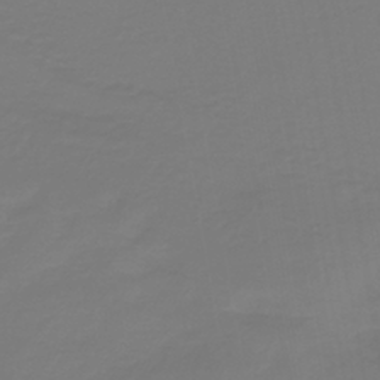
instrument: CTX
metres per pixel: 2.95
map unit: lHb
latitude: -42.1794
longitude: 63.9367
